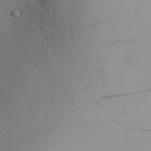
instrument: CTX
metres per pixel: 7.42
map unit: Aa
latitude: 26.2145
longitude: -147.5372
